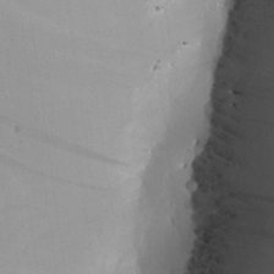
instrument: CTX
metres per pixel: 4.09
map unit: Aa
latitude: 26.5546
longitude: -133.6694
